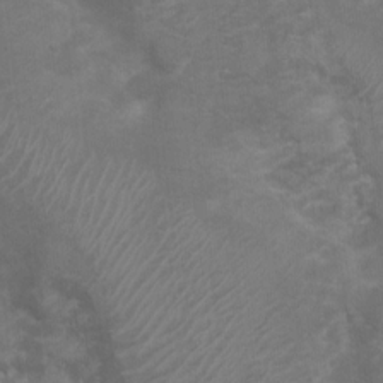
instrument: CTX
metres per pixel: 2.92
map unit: Nhu
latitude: 4.7435
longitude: -17.8017
